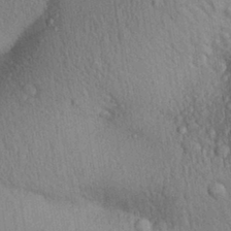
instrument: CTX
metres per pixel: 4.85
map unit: Aa
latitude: 29.8772
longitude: -146.6491
